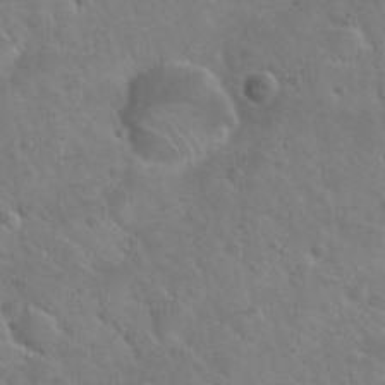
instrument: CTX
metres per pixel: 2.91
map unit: Nhu
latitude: 30.4223
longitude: -53.8584
